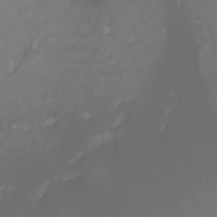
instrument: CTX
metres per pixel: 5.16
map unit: Ht
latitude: -6.9730
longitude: -30.3657
